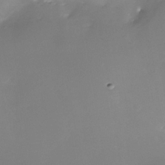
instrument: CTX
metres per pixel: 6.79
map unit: Nhe
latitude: -36.1227
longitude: -117.6883
